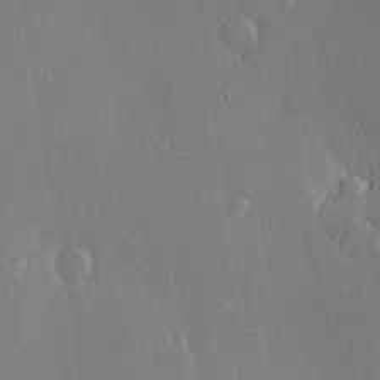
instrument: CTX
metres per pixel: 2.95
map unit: Nve
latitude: -7.6533
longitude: 173.7288
